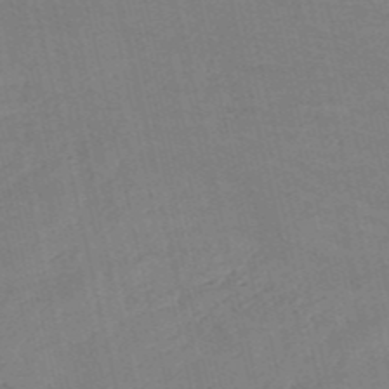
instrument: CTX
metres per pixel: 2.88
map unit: HNb
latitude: -53.7099
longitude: -45.9528
